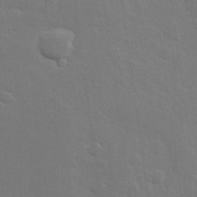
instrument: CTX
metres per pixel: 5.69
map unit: Hve
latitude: 24.6490
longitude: 150.5385
